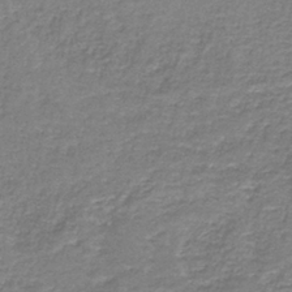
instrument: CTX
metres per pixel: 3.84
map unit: eAb
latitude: -36.5762
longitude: 52.2172
